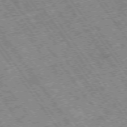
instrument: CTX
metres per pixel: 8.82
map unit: Hpe
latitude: -75.2754
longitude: -21.2915
